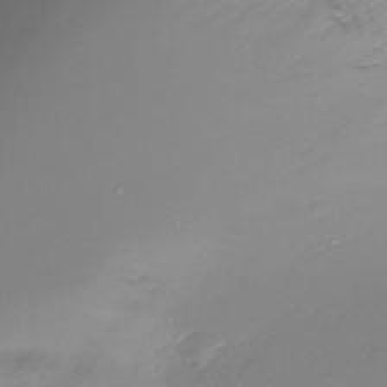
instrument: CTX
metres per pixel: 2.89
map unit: Nhu
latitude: -17.5022
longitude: -46.9514
